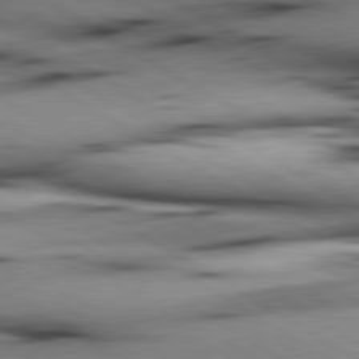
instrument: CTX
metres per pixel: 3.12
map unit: lApd
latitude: 80.1200
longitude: 162.9919
